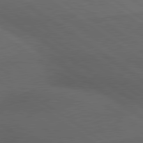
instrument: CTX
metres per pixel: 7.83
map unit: lApd
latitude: 79.9528
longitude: -177.3670
